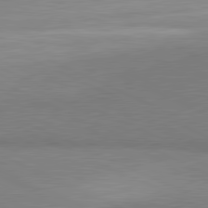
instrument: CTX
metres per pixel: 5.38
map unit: lApd
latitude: 81.2915
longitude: 156.2172
